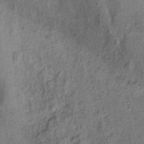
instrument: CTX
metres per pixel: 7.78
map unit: Ht
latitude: 9.8394
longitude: -39.8394
